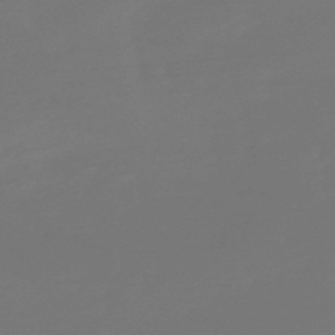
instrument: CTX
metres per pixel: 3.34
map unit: eHb
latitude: -50.6329
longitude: 78.9541
